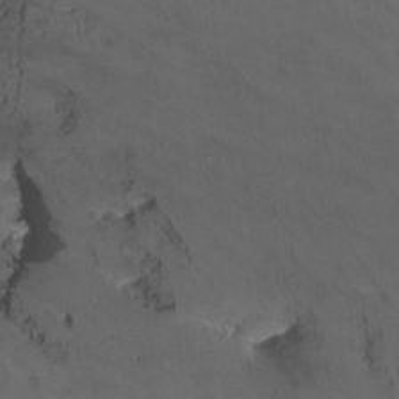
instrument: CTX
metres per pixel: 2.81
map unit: Nhu
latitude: -12.8975
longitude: -59.4426
